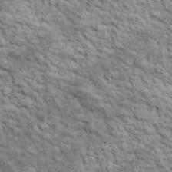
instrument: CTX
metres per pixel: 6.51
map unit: lHvf
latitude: 38.6868
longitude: -88.8191
